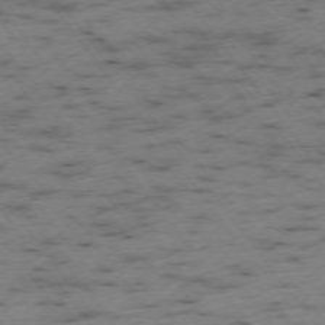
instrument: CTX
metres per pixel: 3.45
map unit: Ap
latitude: -73.9367
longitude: -73.7639
